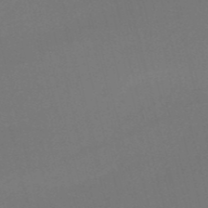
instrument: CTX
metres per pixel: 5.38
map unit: HNb
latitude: -50.8975
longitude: -41.7449
